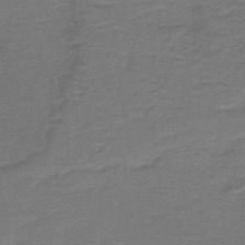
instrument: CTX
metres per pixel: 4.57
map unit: lHb
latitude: -43.7666
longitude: 52.7841
